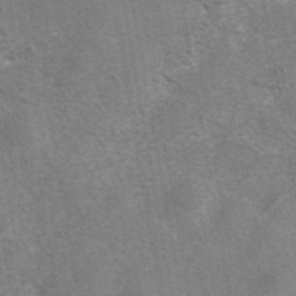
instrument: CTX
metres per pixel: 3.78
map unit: eAb
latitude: 42.2901
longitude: 106.7652
